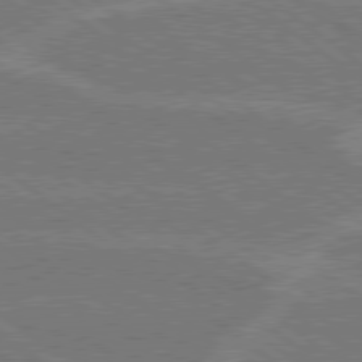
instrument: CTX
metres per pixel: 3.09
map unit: Hpe
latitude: 78.8380
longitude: -160.9702
